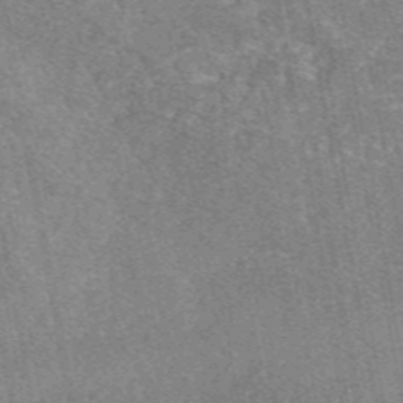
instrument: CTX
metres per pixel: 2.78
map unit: eAb
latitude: 47.5183
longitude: 103.4077
